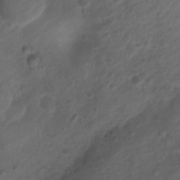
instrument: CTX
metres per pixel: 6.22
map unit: Nhu
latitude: 6.4223
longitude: -22.3089
